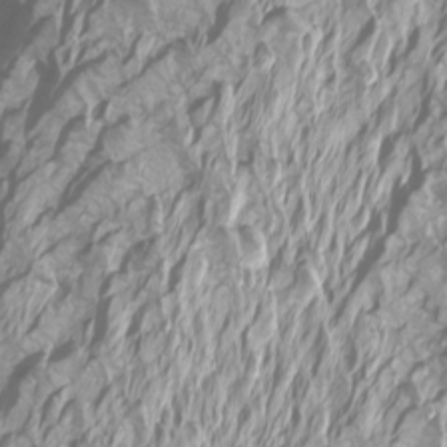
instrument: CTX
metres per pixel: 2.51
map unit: Htu
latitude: -6.4062
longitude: -72.0255
